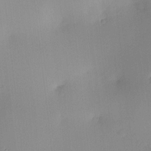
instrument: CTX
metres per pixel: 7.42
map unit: HNhu
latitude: 9.1403
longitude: 15.2376
